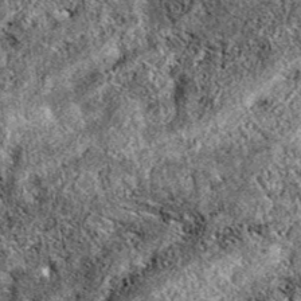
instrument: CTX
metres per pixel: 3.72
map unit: eAb
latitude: 38.1200
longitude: 111.3888
